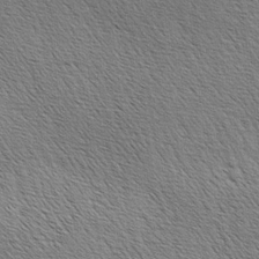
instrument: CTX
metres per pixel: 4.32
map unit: lAa
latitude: -3.6910
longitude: -121.8773
